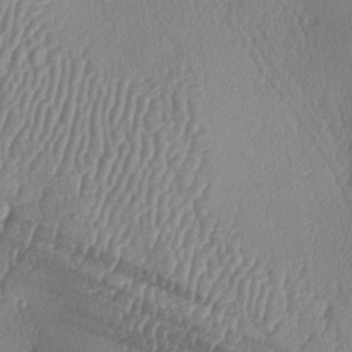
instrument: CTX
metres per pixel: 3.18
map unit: lAa
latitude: -8.0472
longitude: -129.2159
